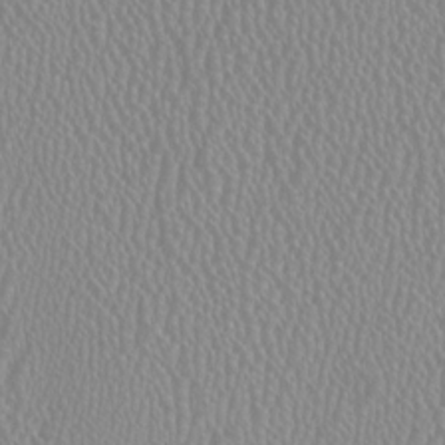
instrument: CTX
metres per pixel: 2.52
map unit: HNhu
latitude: -1.4077
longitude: -0.9136
